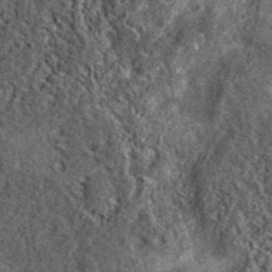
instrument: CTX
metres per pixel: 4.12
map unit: eAb
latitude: 38.1767
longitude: 106.7085
